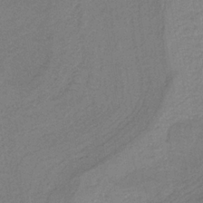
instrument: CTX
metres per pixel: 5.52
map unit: HNb
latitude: -32.1039
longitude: 62.0094
